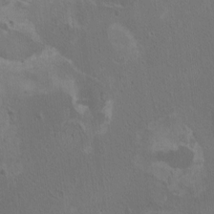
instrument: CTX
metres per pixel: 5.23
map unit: HNhu
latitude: 4.3278
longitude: 4.7652
